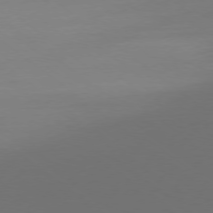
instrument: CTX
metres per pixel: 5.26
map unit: Ap
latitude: -78.5384
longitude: -66.1199
